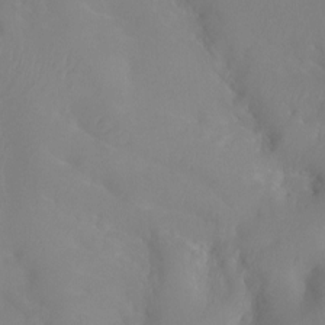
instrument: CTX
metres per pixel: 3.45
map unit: Ht
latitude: -4.5196
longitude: -26.7813
